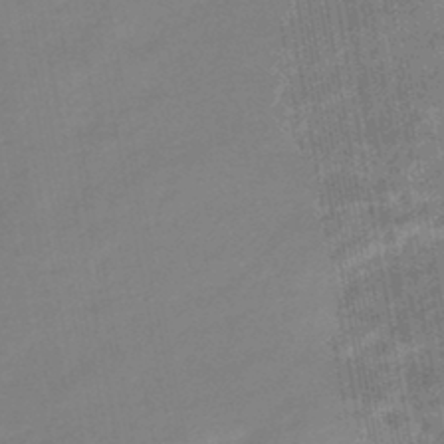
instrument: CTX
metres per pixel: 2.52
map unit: eHb
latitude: -45.4643
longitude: 88.4818
